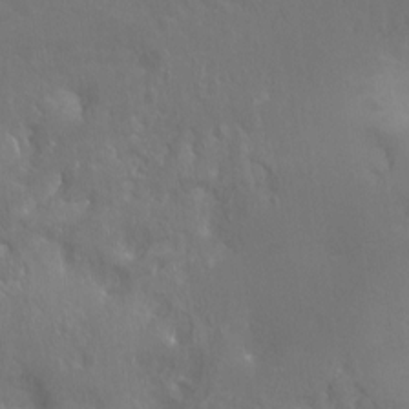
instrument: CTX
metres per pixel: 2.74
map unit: Hto
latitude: -7.8422
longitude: -46.5168
